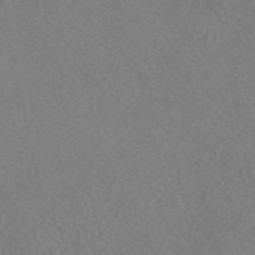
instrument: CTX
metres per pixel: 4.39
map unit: eAb
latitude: 48.8758
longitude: 108.6896
